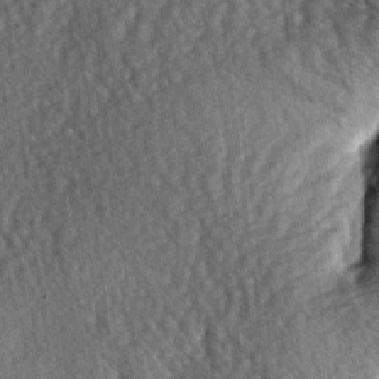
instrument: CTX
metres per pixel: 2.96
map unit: lAa
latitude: -5.5588
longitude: -126.4790
